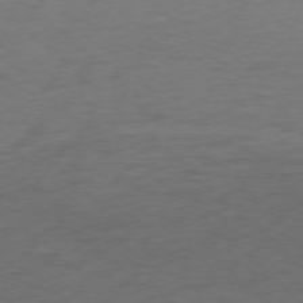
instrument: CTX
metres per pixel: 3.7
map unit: Ap
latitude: -76.6330
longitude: -76.7813
